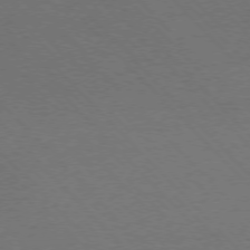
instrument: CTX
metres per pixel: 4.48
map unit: Ap
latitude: -77.2754
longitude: -86.2144
